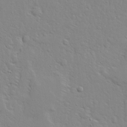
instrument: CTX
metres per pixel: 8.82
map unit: Ave
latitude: 14.0822
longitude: -139.1592
